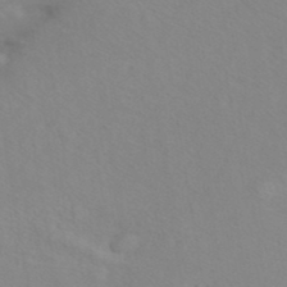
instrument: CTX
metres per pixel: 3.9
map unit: ANa
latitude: 40.2711
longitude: 28.5196
